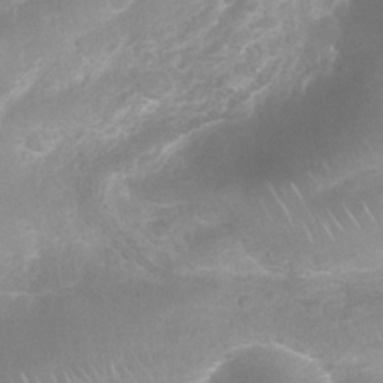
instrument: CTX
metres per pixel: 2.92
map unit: Nhu
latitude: 26.6491
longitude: -63.1592
